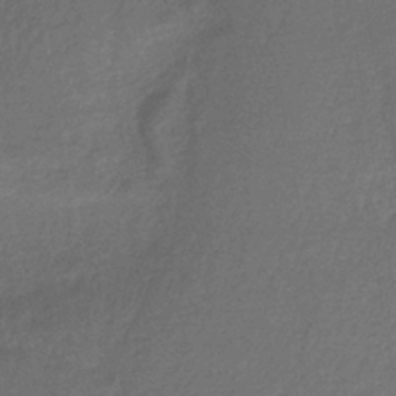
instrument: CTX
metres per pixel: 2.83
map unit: HNb
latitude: -35.2565
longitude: 59.3698
